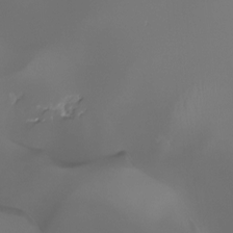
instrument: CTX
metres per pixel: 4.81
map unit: Ht
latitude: -7.4265
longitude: -30.0255
